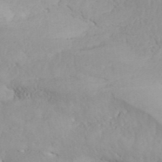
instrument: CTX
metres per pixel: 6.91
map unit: ANa
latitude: 41.8016
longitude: 54.2740
